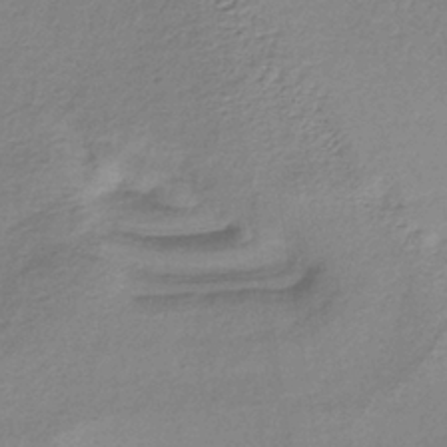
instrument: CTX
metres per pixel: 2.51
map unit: lHb
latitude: -37.1431
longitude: 61.4265
